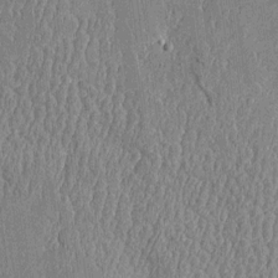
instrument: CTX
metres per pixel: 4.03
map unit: Htu
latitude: -5.4076
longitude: 176.3306
